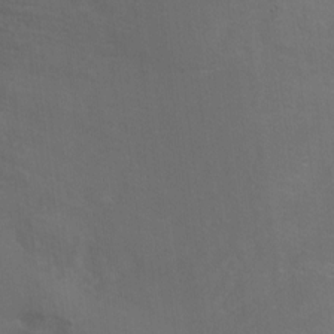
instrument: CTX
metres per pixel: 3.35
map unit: Ht
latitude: 0.0633
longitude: -35.3670
